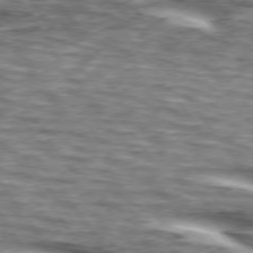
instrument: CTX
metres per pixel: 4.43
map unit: lApd
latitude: 74.2900
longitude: -59.2159
